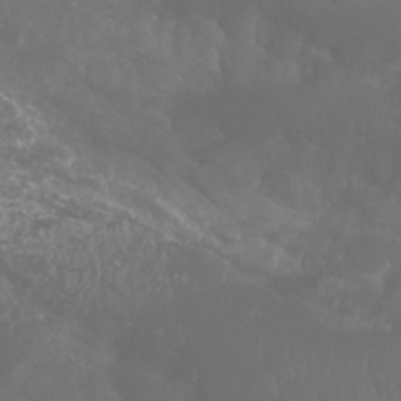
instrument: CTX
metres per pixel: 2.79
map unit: Aa
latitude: -8.9353
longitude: -78.2334
